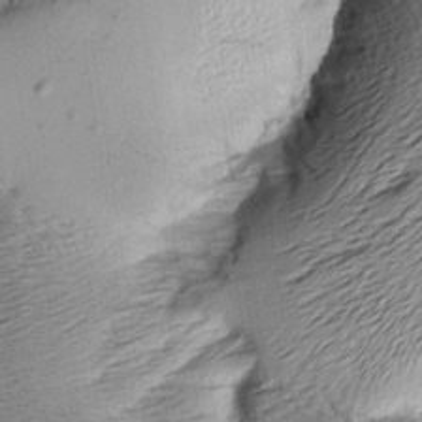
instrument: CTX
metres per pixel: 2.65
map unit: Aa
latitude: 8.9325
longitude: -141.8016
